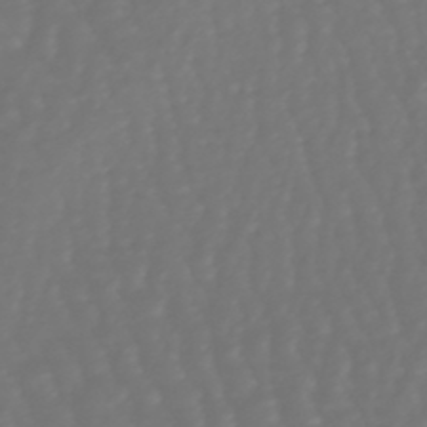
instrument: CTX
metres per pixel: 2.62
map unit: eHb
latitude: -46.9919
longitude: 79.6721
